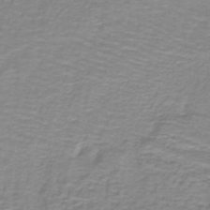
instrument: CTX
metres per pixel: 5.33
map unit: lHb
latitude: -40.8219
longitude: 56.7652
